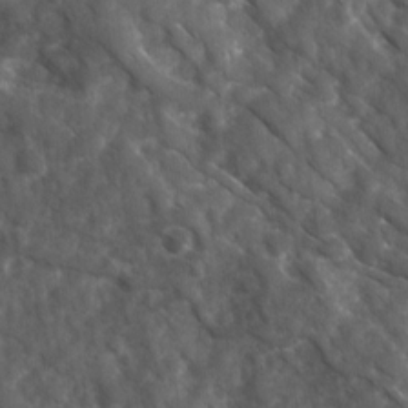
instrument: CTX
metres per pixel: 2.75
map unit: Ave
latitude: 17.3293
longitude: -131.3860
